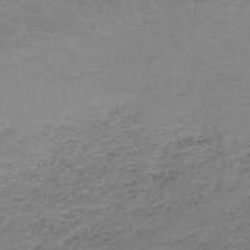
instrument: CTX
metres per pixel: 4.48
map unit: HNb
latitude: -50.0850
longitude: -52.9136
